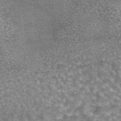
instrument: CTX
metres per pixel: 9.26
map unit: eAb
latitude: 44.8191
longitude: 105.2187
